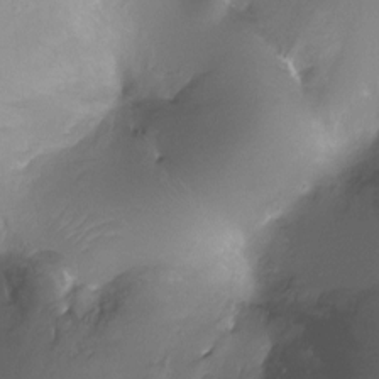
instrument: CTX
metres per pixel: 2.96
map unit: Ht
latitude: -12.1039
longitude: -45.0647
